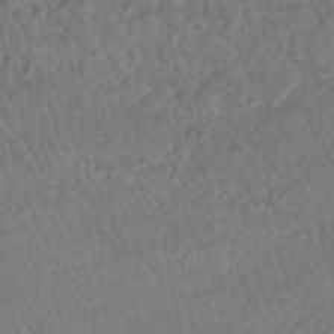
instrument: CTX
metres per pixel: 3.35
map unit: HNhu
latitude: -48.1228
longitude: 102.2928
